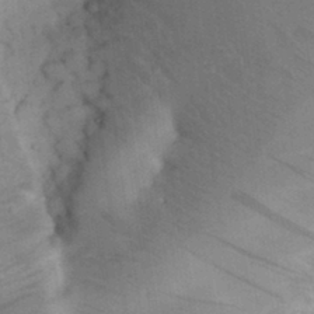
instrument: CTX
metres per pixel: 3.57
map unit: Nhu
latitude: 26.4223
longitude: -70.5546
